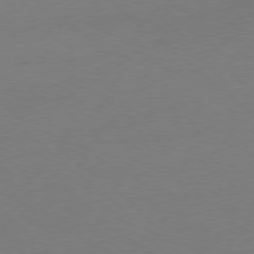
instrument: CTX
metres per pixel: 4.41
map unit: Ap
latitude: -78.7841
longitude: -57.1592
